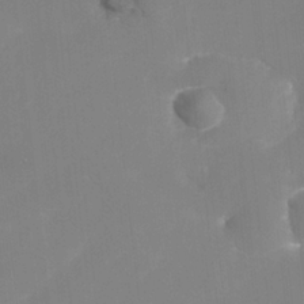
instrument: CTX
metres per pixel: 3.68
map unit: Nhe
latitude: -35.4076
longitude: -144.2900
